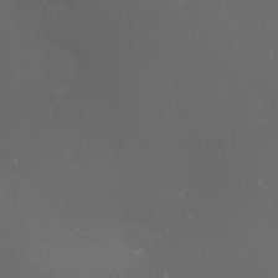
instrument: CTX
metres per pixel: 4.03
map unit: eHh
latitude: -4.8219
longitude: 19.3321
